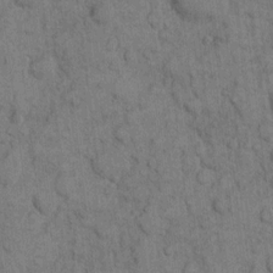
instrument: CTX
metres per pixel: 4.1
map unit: eHh
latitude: 10.1956
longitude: -66.2711
